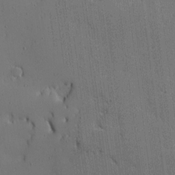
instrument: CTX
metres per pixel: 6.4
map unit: Ave
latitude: 11.9906
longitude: -101.2726
